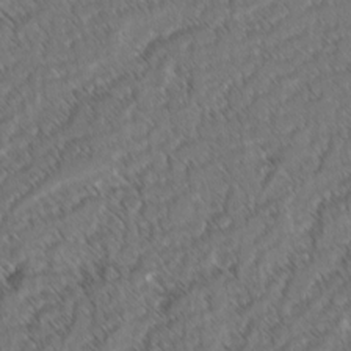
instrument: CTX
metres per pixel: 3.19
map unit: lAvf
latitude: -3.1809
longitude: -114.2900
